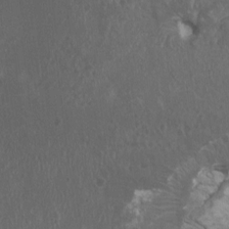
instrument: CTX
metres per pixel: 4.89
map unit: HNhu
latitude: 1.9717
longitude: 3.1809
